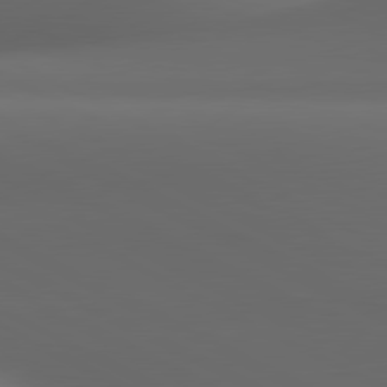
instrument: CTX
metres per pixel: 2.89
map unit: lApd
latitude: 81.1403
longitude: 136.0283
